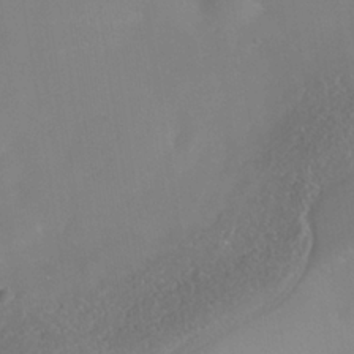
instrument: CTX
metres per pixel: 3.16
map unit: Nhe
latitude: -38.1417
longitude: -119.8772
